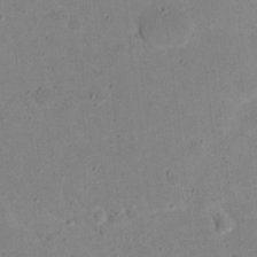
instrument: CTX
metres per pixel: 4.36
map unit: eHh
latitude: 21.3293
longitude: -63.8206
